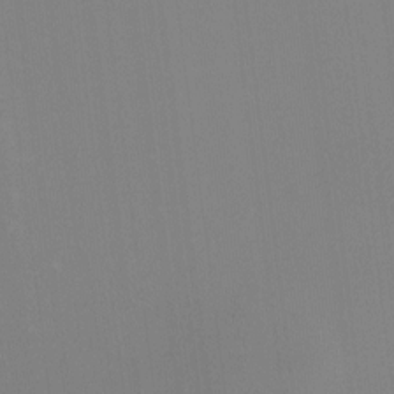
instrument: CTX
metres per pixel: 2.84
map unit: HNhu
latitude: -2.2928
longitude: -7.1025
